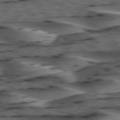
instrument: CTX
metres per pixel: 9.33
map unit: lApd
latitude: 74.4790
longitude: -70.9891
